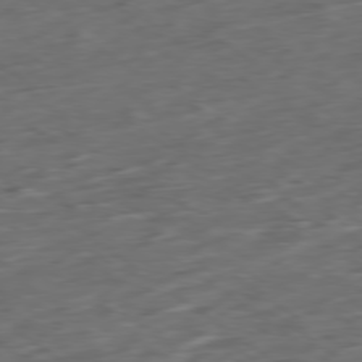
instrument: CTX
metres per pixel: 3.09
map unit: Ap
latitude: -79.1809
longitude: -58.3845
